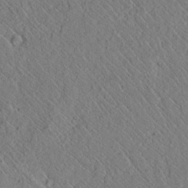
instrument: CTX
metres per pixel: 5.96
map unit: lAvf
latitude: 6.1389
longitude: 159.0108
